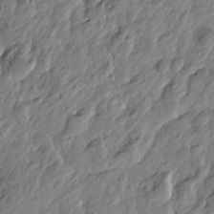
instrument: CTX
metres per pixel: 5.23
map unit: Htu
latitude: -3.5966
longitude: 179.8044
